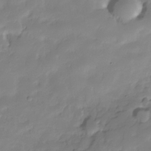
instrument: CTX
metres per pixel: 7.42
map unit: Hve
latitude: -28.6896
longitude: 91.8801
